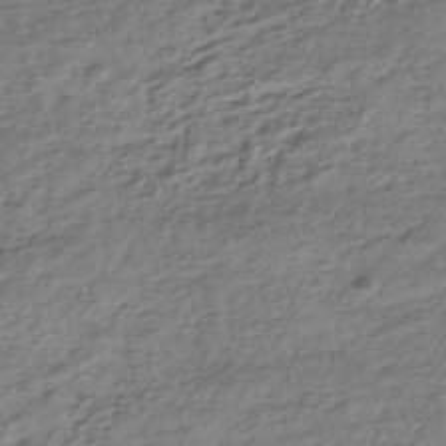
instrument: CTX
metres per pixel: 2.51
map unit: HNhu
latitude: -43.1809
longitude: 105.5966
